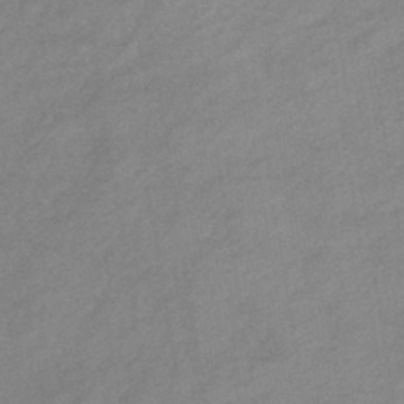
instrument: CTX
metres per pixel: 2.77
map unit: eHb
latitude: -40.9542
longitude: 83.5588
